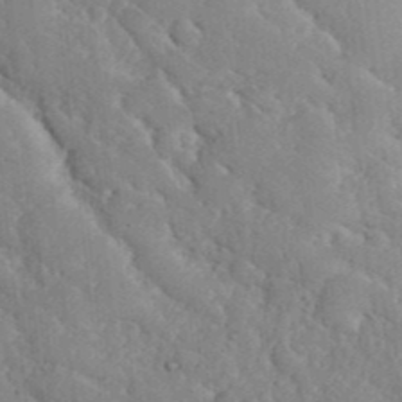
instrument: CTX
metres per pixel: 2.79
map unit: eHh
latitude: 36.1956
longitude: -67.0269
